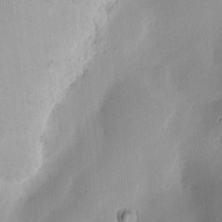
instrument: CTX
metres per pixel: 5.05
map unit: Ht
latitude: 10.7057
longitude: -74.2712
